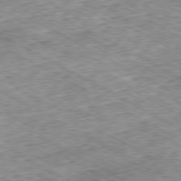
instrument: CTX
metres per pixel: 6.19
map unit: Ap
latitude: -80.5952
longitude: -48.0444
